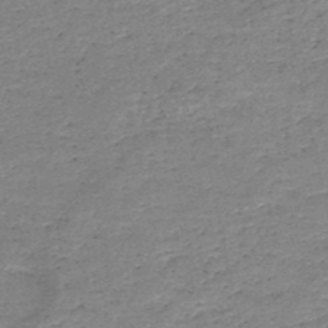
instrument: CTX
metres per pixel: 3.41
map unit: HNb
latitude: -50.3306
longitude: -41.1403
